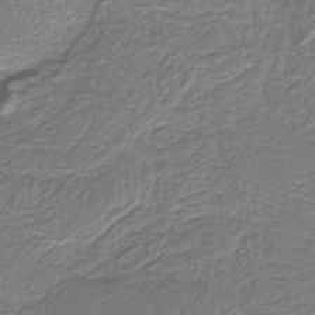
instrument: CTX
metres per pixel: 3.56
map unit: eAb
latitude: -38.9353
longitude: 53.2376
